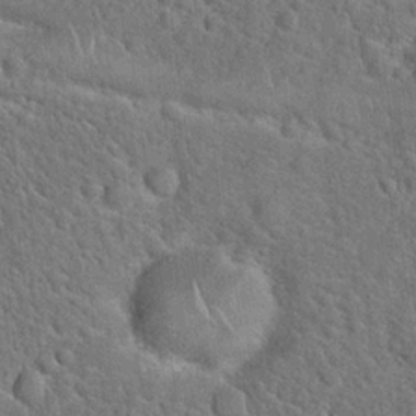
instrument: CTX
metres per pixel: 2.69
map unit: Hto
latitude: 19.2537
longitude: -51.5749
